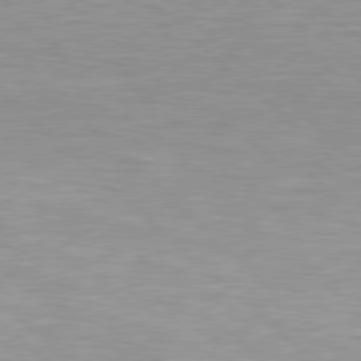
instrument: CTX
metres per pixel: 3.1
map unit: Hpe
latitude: 78.3279
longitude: -124.5356
